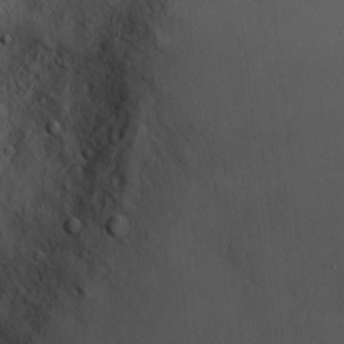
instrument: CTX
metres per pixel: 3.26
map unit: Nve
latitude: -8.1795
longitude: 173.7855
